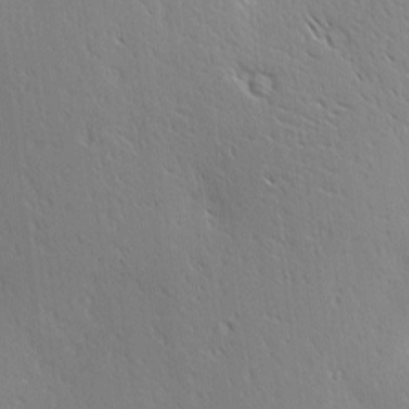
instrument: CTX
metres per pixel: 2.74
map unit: Ave
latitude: 1.2915
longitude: -115.3859
